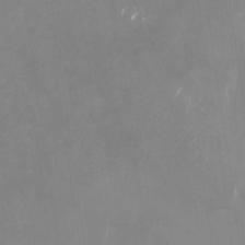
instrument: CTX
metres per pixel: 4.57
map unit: Nhu
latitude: -29.0298
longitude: -76.7057
